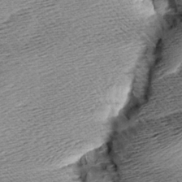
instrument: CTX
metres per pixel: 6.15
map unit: Aa
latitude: 8.1956
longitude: -140.4978
